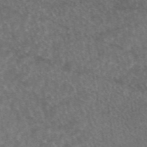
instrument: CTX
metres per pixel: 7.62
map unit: eAb
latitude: 44.8947
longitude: 115.9367
